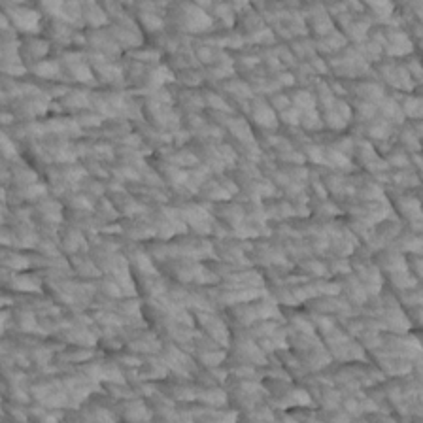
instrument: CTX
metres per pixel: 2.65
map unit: Htu
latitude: 2.4223
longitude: 143.8989
